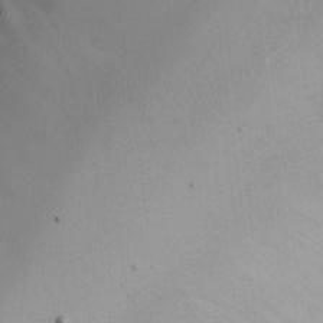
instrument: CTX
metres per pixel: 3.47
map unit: Nhu
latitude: -6.8408
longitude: -80.1956
